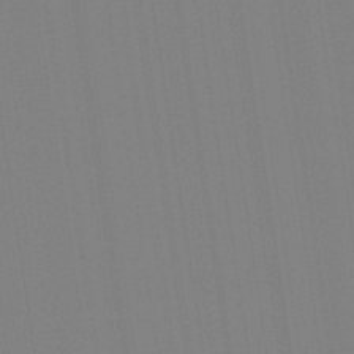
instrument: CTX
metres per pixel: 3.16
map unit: Aa
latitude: 33.4049
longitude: -142.8569
